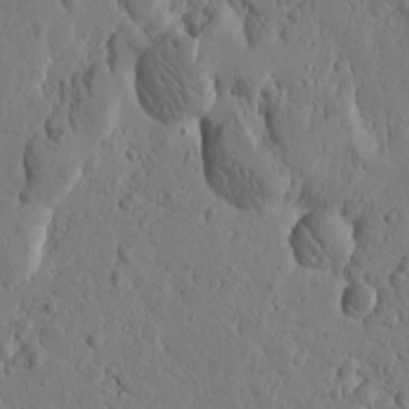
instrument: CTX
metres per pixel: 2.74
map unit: Htu
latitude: -0.8408
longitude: -177.0458
